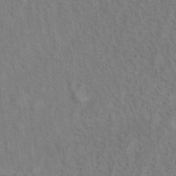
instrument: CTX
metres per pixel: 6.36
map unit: Ht
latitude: 5.7072
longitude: -37.1403
